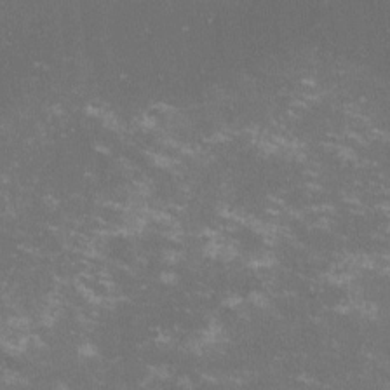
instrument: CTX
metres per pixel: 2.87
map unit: lHvf
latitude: -13.0487
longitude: -99.3859
